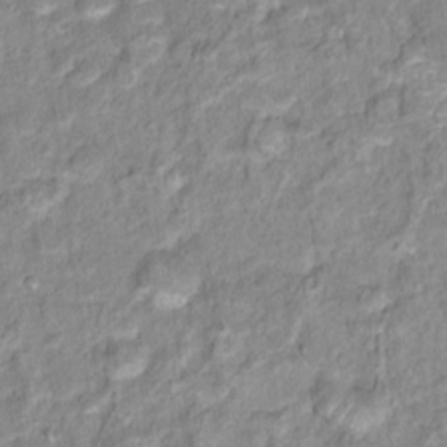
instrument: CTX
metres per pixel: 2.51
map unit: Hto
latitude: 16.2523
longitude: -40.0255
